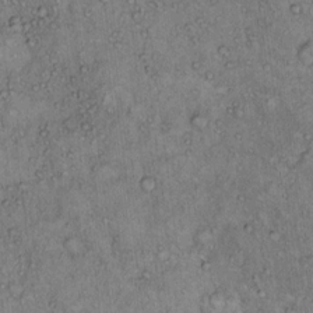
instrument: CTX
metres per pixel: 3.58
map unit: Hto
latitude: 13.8017
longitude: -57.4615
